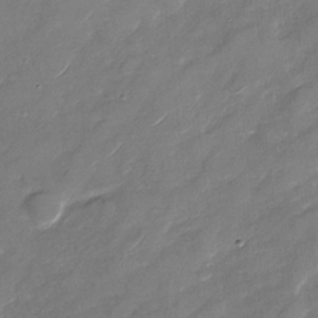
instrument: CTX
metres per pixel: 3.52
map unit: Nhu
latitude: -29.2565
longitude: -73.8206
